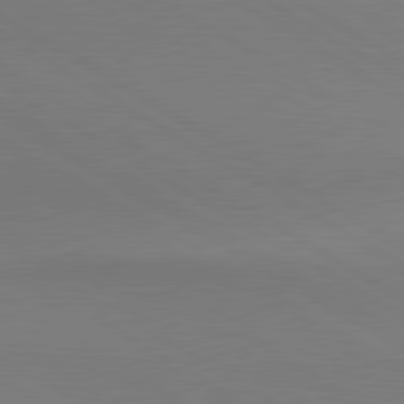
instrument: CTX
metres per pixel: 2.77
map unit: lApd
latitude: 80.7057
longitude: 147.7099
